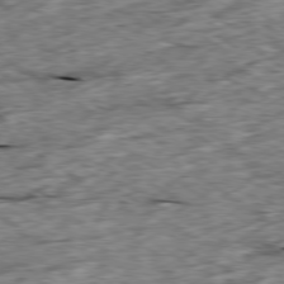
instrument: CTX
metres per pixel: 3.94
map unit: Ap
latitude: -79.7288
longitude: -84.8947
